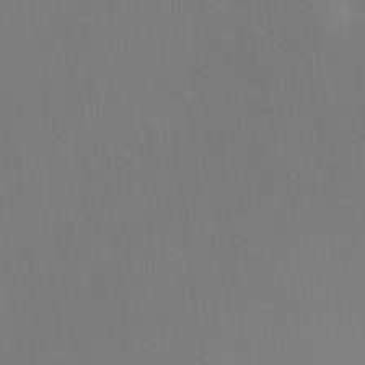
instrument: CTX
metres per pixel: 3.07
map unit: Ht
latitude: 1.7071
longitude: -33.7450
